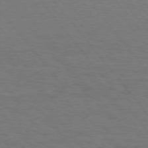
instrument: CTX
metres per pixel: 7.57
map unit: Hpe
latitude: 75.5749
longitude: -137.1403
